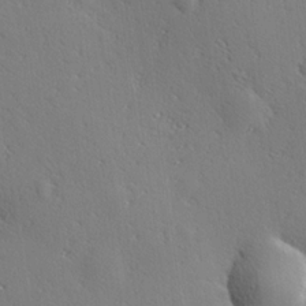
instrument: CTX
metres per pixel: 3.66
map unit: Hve
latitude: 18.7435
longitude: 150.1417
